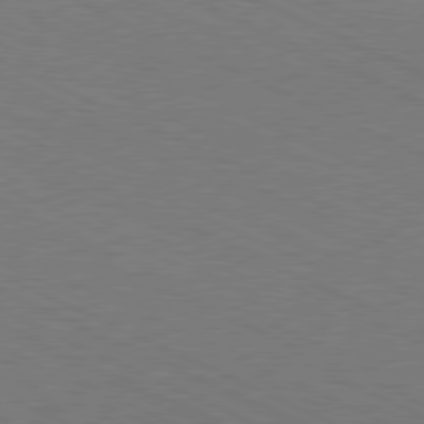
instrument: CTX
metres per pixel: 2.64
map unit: Hpe
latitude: -81.4266
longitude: 15.1998
